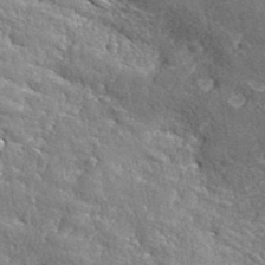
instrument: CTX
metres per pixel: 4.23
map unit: eHh
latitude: 42.3278
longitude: -91.1403
